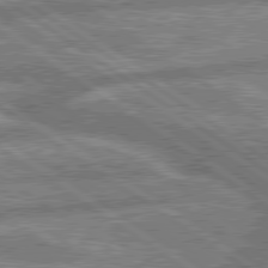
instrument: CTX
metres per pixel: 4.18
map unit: lApd
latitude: 79.8961
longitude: -168.9514
